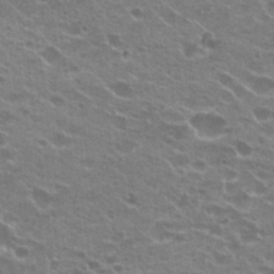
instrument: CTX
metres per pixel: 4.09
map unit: Hto
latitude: 23.4804
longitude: -41.4048
